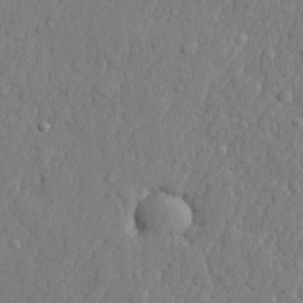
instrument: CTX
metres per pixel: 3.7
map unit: lHvf
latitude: 23.1781
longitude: 142.4251
